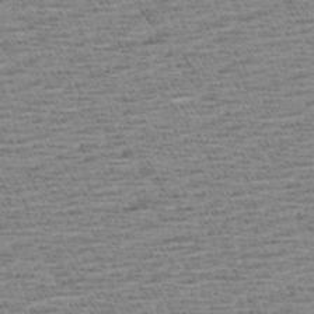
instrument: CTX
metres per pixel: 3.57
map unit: Aa
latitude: 7.3671
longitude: -137.2915
